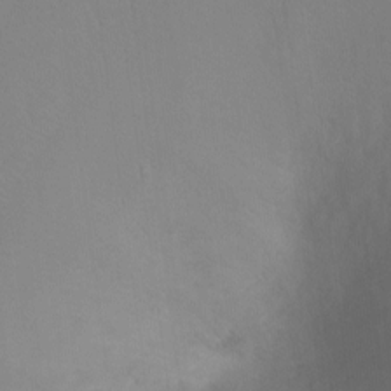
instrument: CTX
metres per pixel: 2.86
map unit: Ht
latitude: -3.6910
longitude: -27.9528
